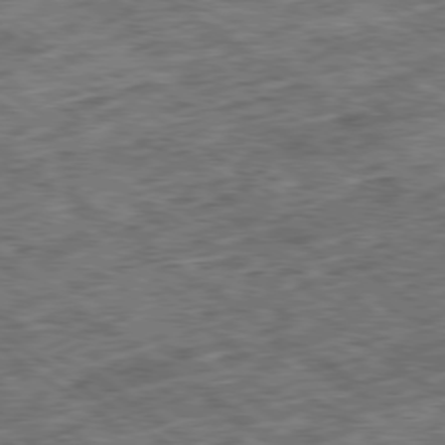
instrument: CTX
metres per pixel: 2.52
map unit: Ap
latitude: -79.4076
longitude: -50.1955
